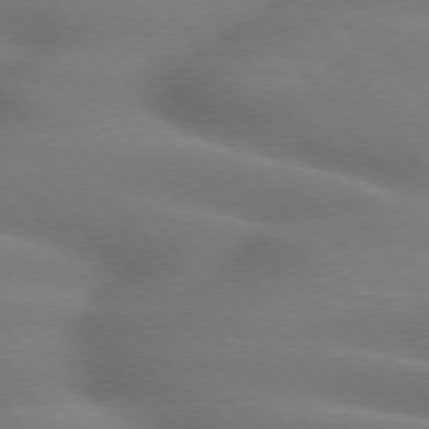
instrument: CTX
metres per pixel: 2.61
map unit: lApd
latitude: 74.9514
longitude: -59.2159
